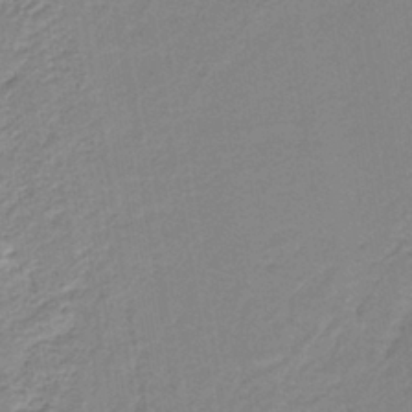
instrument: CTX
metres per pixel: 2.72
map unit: HNb
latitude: -40.1983
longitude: 50.7652
